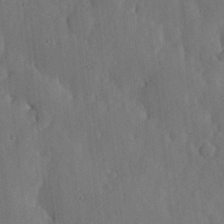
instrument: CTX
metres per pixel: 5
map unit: lHvf
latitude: 18.5356
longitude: -113.2348
